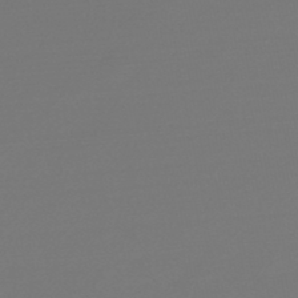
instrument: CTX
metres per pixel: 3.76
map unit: lHb
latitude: -47.8611
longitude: 65.4455
